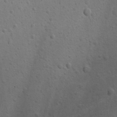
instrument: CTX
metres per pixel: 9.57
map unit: lAvf
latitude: -9.5399
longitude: -120.3657
